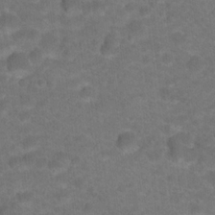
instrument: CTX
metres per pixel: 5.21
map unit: Hto
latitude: 19.0836
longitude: -39.0836
